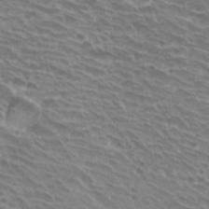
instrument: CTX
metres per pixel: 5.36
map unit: Hto
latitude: 31.0081
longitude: -41.8394
